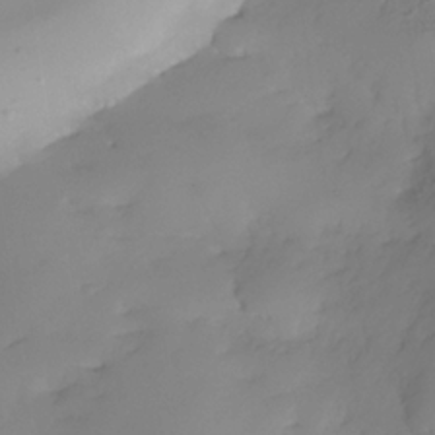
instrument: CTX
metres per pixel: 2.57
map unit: Nhe
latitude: -35.2943
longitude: -143.9150
